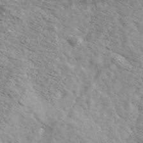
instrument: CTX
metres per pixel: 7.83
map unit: Ave
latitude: 39.0647
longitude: -108.6490
